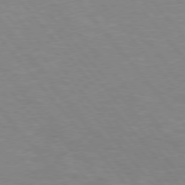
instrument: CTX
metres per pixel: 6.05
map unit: Hpe
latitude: 75.8017
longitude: -154.7813
